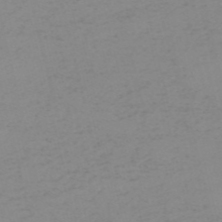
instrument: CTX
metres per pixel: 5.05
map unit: HNb
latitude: -56.1983
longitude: -43.7072
